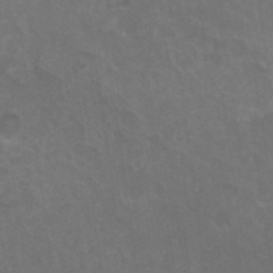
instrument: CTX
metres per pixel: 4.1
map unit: HNhu
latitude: 4.2333
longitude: -1.6694
